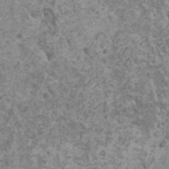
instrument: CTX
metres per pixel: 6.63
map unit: HNhu
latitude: -0.7275
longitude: 2.3495
